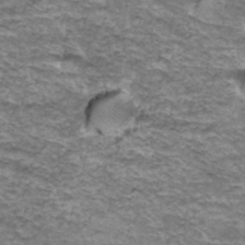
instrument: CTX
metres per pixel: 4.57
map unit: Hto
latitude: 37.0081
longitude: -42.8758
